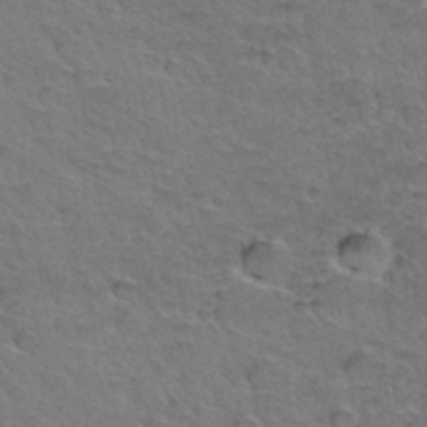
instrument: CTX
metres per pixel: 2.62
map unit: Hto
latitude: 35.3292
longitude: -47.1404
